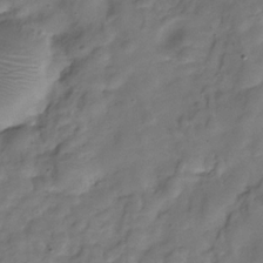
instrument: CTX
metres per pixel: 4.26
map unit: Hve
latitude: -30.1606
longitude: 93.0675
